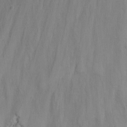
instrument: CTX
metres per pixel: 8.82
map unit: Nhu
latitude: -15.7856
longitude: -53.1781
